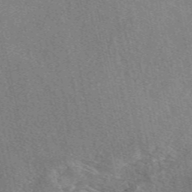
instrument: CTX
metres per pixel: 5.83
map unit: eAb
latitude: 48.5357
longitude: 112.8219
